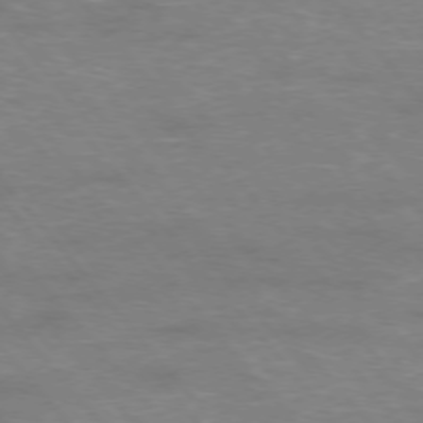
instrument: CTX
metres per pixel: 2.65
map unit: Ap
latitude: -76.5763
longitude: -62.1578
